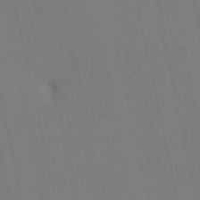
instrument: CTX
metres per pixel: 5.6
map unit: HNhu
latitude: 6.8380
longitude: 4.4440
